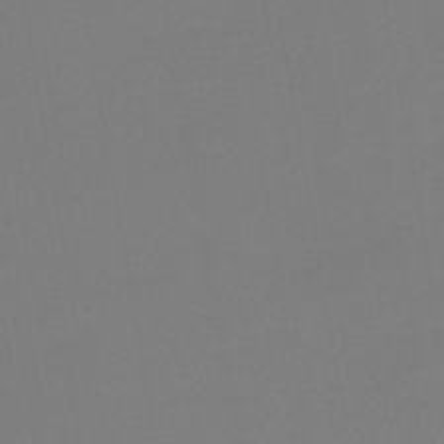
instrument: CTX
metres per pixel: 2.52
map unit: lHb
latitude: -46.7463
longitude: 57.7666
